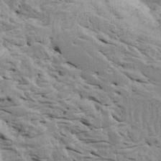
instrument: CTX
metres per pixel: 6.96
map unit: Htu
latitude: -3.5777
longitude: 150.7652
